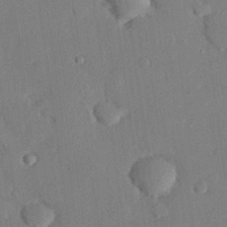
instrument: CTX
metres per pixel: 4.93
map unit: eHh
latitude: 26.5735
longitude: -80.4979
